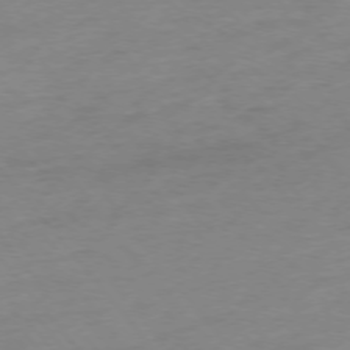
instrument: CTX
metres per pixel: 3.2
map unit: Ap
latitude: -76.1795
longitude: -65.0647
